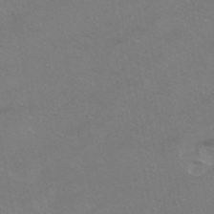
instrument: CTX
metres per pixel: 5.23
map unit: HNhu
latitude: -40.8219
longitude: 103.5777
